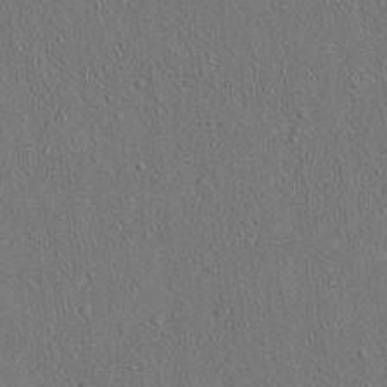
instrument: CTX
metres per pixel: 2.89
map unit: lAvf
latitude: 7.4237
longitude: 167.7100
